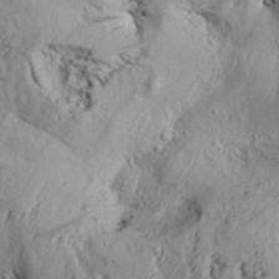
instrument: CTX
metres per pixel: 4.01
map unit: Aa
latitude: 32.5924
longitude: -135.1025
